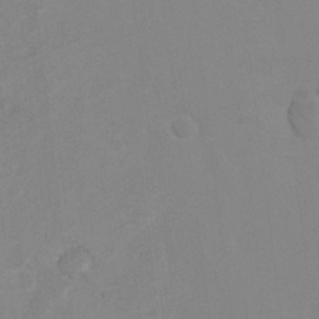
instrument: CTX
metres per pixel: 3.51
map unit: Hto
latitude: 7.5371
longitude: -34.9135
